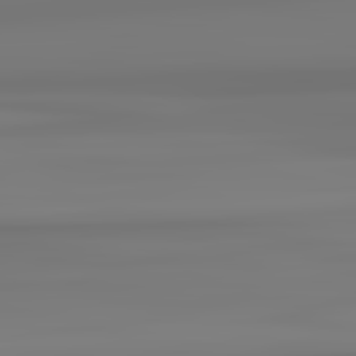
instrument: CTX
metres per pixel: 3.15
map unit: lApd
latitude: 82.8946
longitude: 170.9353
